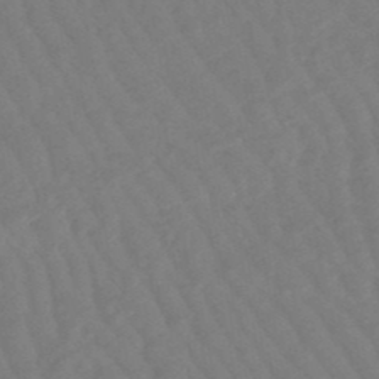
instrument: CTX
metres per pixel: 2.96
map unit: lHb
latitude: -49.7667
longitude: 82.8219
